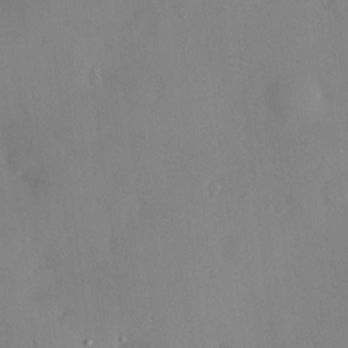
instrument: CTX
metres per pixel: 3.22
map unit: Hve
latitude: -10.3306
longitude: 175.9745
